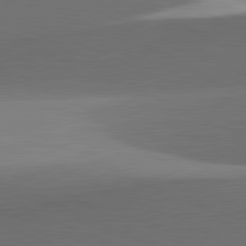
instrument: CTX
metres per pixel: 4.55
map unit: lApd
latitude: 81.8394
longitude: 134.2362
